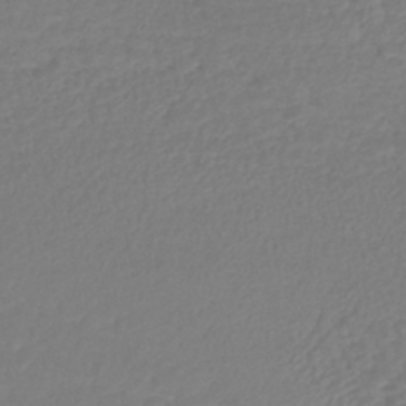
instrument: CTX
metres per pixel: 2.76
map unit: lHb
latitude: -41.8422
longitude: 68.4629
